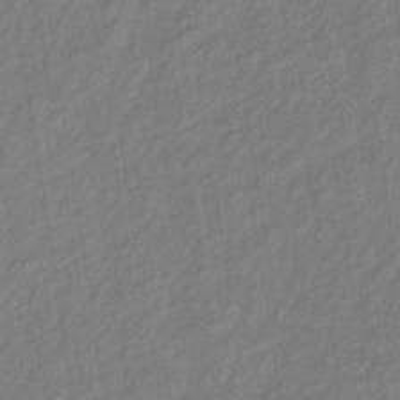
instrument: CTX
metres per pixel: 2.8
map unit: lHb
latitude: -37.3320
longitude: 71.0109
